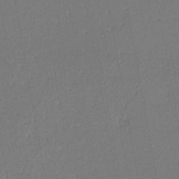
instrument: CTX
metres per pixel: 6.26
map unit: eHh
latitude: -44.8030
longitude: -28.5168
